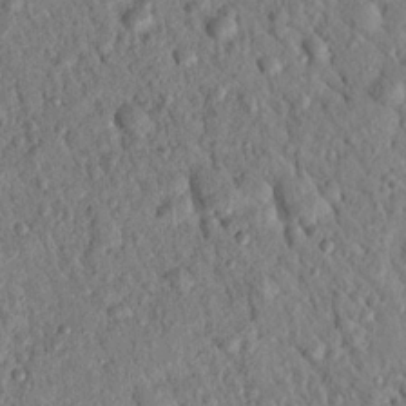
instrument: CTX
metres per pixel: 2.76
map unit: Nhu
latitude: 21.0270
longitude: -78.0822
